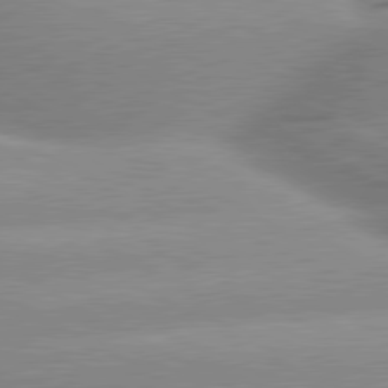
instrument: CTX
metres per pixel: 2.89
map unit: lApd
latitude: 80.5168
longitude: -157.8205
